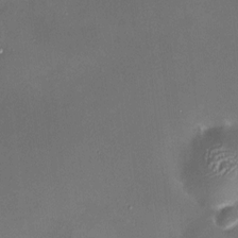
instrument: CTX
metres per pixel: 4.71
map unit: HNhu
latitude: 6.6679
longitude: 9.2187
